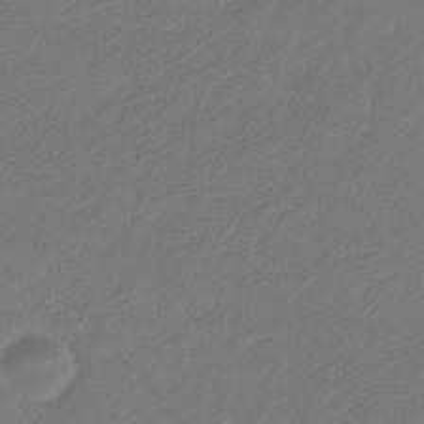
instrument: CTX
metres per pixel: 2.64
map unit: eHb
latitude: -30.1039
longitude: 67.8044
